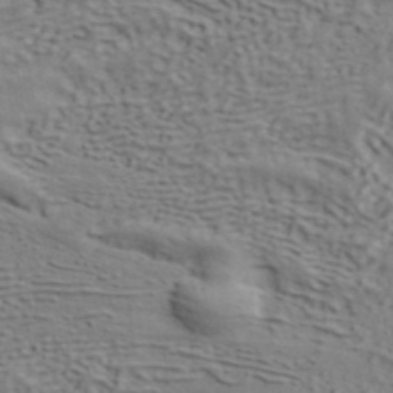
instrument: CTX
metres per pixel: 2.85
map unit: ANa
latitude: 41.5182
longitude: 54.8408
